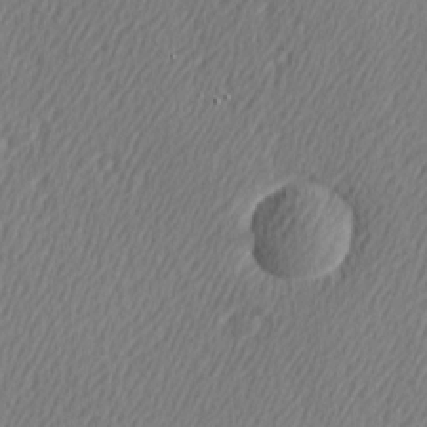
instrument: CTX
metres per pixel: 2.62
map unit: Hve
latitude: 3.0269
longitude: -124.4223
